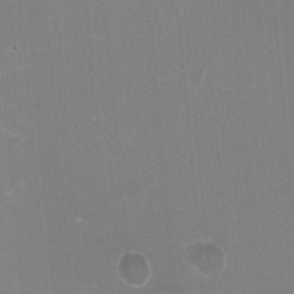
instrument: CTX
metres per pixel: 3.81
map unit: HNhu
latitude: -2.1416
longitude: -1.7071
